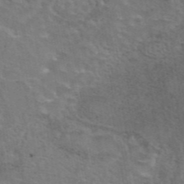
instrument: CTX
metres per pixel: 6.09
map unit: eAb
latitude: 44.6301
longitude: 107.7289
